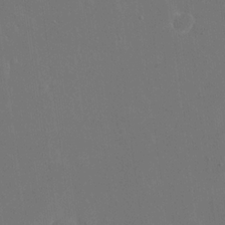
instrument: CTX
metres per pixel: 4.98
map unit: eHh
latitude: 19.2348
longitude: -67.5560
